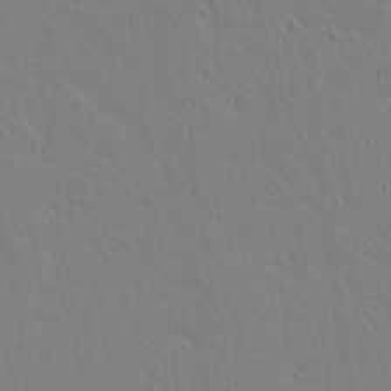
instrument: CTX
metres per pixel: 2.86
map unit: lAvf
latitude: 14.9892
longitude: -126.1767
